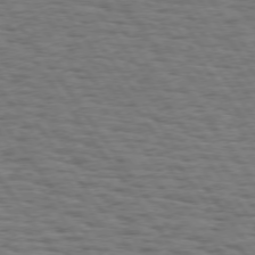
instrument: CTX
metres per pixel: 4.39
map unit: Hpe
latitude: 74.5924
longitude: -134.7057
